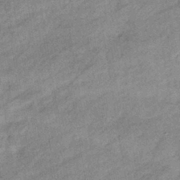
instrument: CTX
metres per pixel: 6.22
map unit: eHb
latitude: -39.9178
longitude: 81.8045
